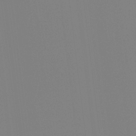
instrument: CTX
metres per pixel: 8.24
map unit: Hto
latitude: -7.8989
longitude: -49.8394
